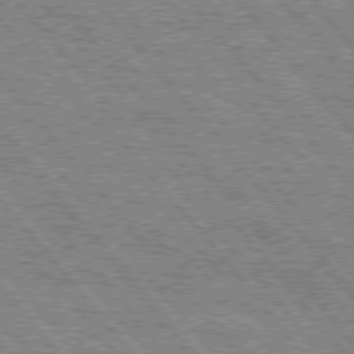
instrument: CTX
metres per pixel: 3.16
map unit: Hpe
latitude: 75.4993
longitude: -125.9339
